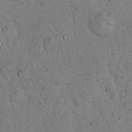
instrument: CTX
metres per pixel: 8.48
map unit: Hto
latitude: 13.7261
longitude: -55.5938
